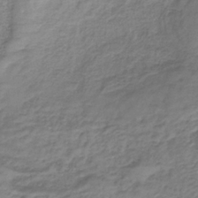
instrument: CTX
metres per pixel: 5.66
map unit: HNb
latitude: -33.4077
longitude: 60.6518
